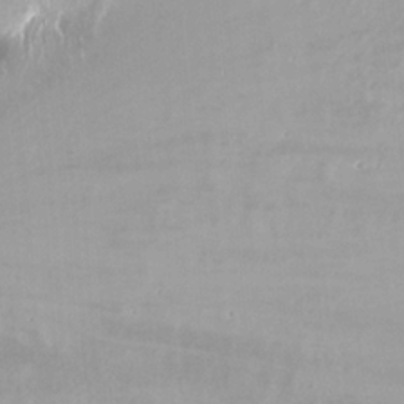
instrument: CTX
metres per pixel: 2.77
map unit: Ht
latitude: -15.4266
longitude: -41.5560
